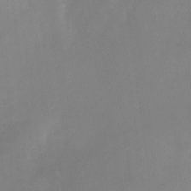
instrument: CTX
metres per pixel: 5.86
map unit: Nhu
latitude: -23.7100
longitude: -71.0080
